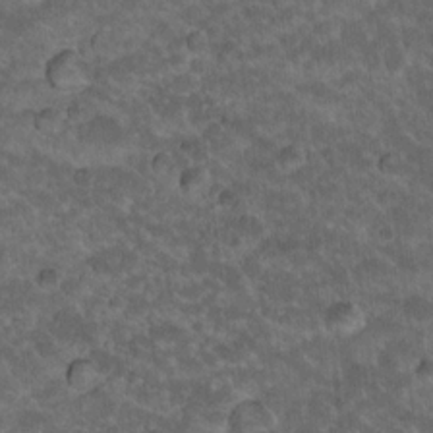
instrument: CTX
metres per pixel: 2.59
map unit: Hto
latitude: 19.5560
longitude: -35.5749
